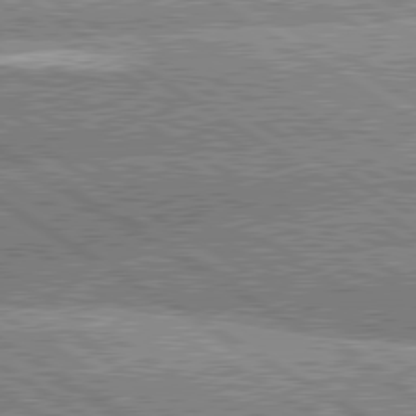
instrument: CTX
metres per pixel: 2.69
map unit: lApd
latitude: 80.3656
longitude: -151.8583
